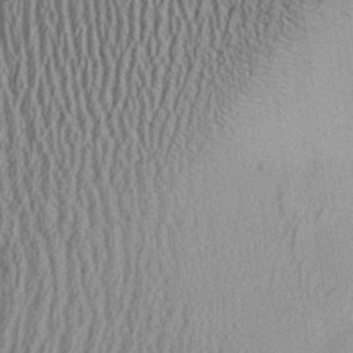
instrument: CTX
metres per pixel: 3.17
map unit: Aa
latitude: 25.8016
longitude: -134.5734
